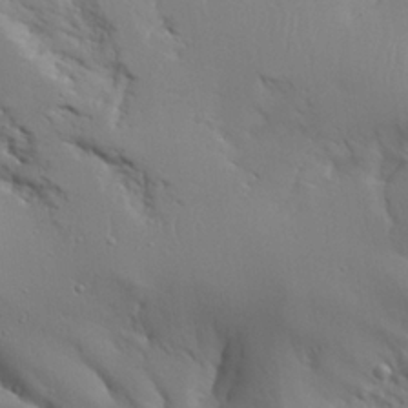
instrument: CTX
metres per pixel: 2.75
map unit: Aa
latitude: 23.3859
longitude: -131.6316
